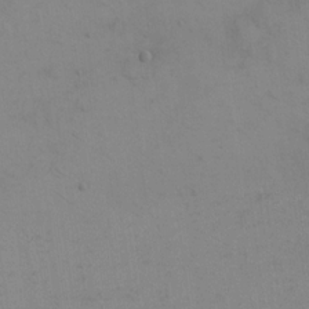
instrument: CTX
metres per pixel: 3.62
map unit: eHh
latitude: 17.8017
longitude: -66.9135
